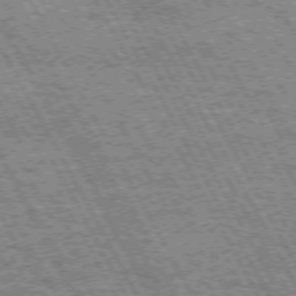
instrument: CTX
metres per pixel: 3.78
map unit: Hpe
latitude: 72.1200
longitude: -124.8380
